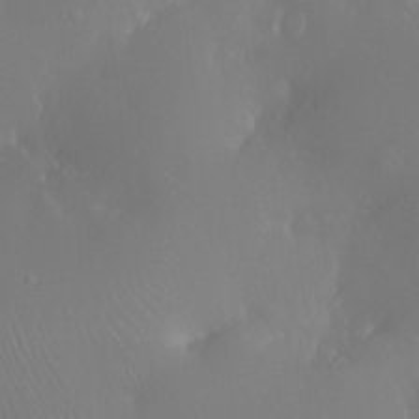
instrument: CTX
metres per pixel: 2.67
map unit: Ht
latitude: -11.5966
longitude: -43.7450
